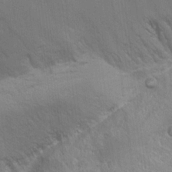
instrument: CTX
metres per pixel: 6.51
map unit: Hto
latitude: 16.2712
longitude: -38.1956
